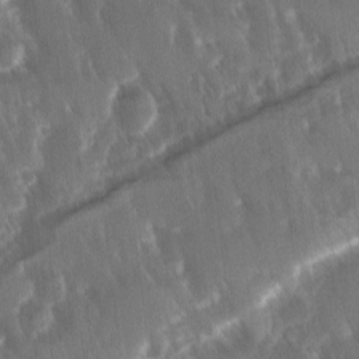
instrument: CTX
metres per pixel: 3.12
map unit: Ave
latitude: -11.5210
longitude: -119.8394
